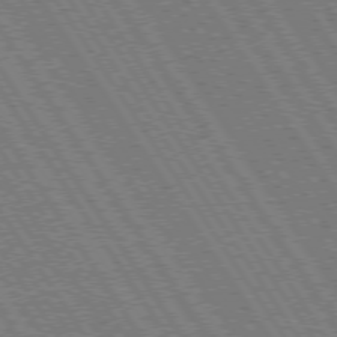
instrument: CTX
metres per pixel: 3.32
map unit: Hpe
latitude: 73.4616
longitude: -141.5749
